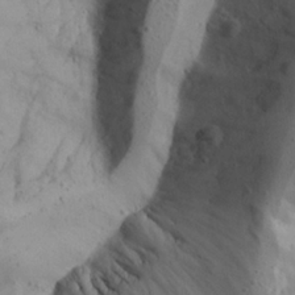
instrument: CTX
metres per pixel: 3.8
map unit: Aa
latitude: 24.4790
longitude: -127.8395
